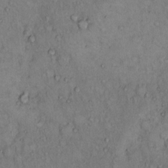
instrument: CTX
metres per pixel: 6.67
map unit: Hto
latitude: 11.1214
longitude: -60.1011
